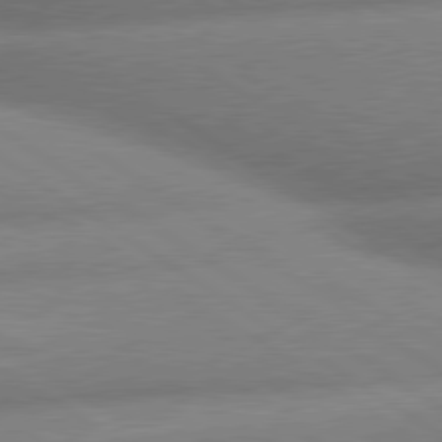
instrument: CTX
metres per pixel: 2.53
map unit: lApd
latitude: 80.0255
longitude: -161.6316
